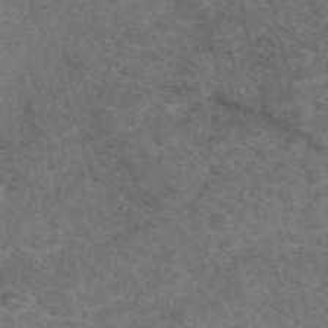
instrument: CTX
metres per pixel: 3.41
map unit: eAb
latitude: 48.5546
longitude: 112.3306
